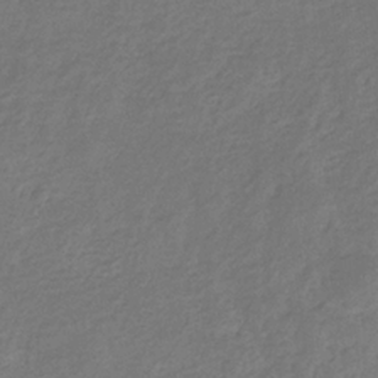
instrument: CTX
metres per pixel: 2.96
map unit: eHb
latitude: -30.8786
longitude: 71.1431
